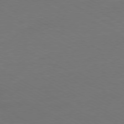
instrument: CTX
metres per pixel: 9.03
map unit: Ap
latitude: -79.7855
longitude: -83.0080
